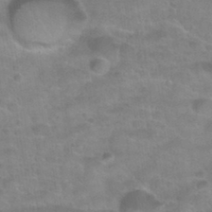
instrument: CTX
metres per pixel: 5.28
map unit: Nhu
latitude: 32.1200
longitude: -51.7827
